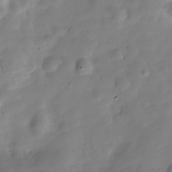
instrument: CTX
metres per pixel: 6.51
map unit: Hve
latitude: -29.8611
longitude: 94.6518
